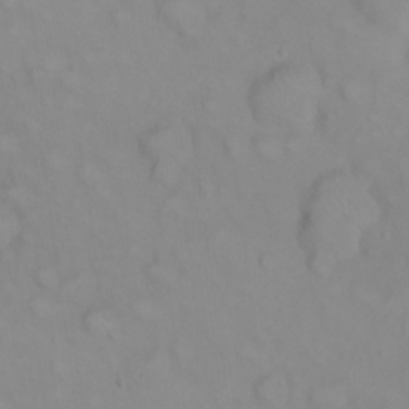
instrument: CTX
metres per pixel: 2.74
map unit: eHh
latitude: 22.6112
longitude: -61.6127
